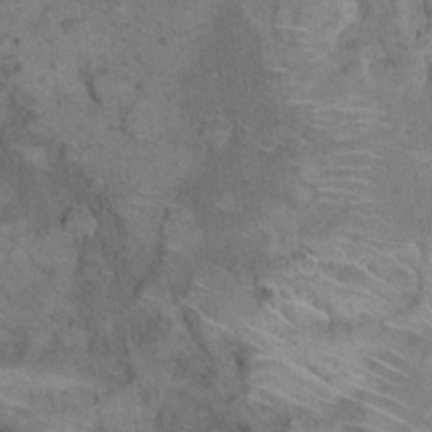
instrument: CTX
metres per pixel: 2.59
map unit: eHh
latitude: 21.3482
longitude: -60.7246
